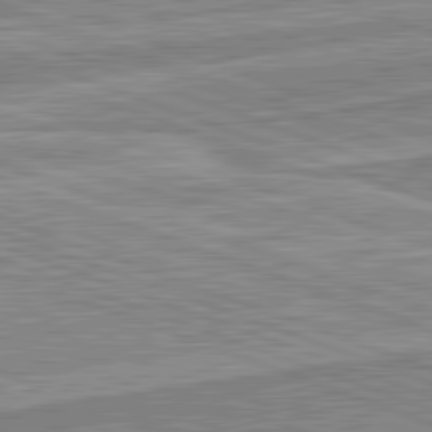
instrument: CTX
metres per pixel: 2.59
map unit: lApd
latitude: 82.1199
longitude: 139.6155
